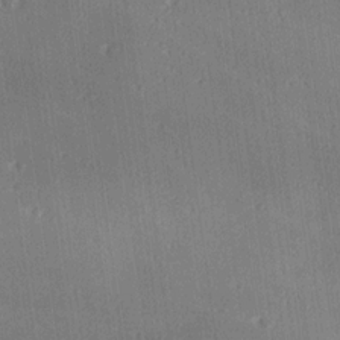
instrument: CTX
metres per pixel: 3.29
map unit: lAa
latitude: 18.5734
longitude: -137.8773
